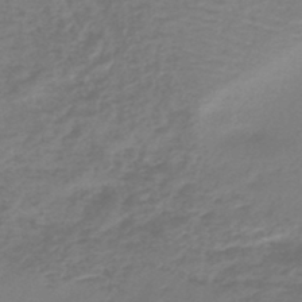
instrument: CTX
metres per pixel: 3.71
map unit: lHb
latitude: -45.2754
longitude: 78.5951
